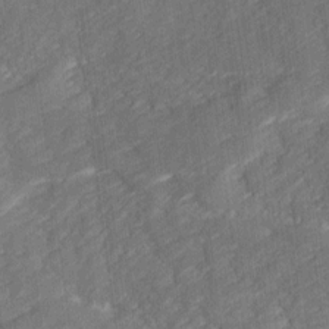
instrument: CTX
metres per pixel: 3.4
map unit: Ave
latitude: 17.2537
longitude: -135.4048
